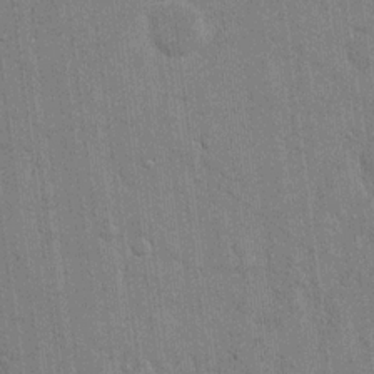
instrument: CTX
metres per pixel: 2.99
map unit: eHh
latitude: 14.4601
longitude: -68.7435
